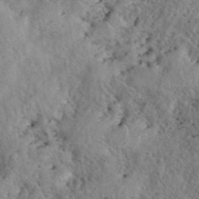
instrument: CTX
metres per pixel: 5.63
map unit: eHh
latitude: 40.2144
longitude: -56.0444
